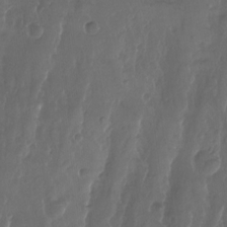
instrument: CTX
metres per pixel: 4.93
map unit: Aa
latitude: -8.1039
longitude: -77.5749
